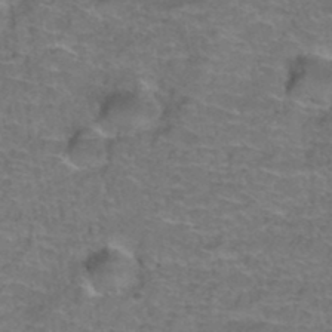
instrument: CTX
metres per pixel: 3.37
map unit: Hto
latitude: 37.5938
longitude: -42.4601
